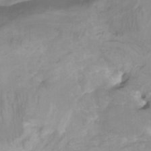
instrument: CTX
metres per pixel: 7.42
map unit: Htu
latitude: -5.0864
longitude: -76.7813
